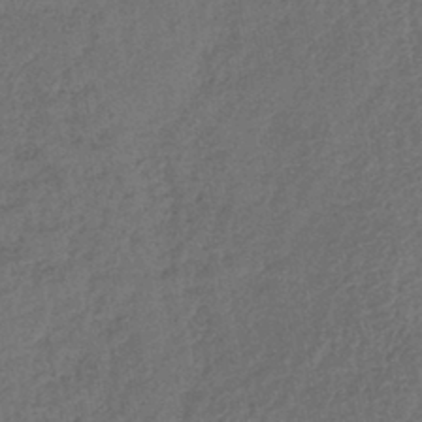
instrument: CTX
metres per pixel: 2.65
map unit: lHb
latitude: -41.2565
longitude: 69.1053
